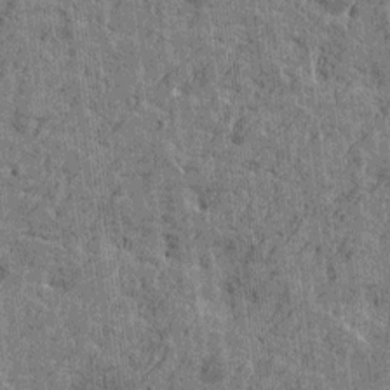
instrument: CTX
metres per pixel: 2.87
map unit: Htu
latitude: -4.8786
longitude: -179.3104
